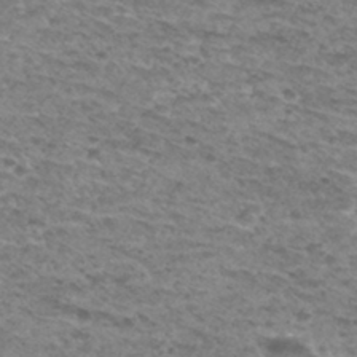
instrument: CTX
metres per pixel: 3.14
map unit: Hto
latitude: 31.7072
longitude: -48.1956
